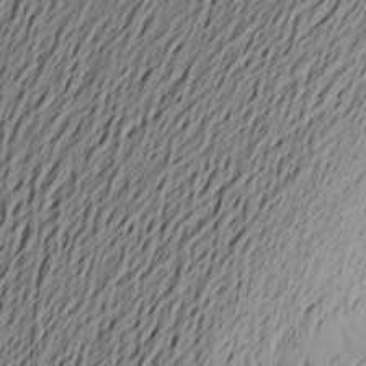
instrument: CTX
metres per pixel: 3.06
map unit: Aa
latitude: 22.0255
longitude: -148.9136
